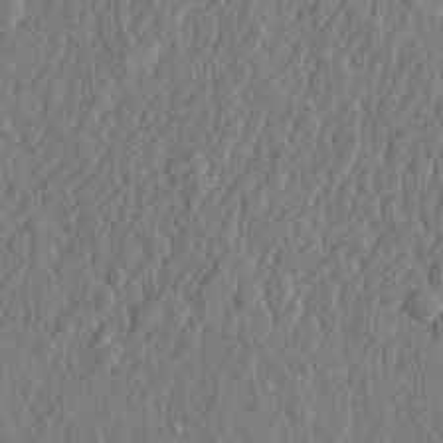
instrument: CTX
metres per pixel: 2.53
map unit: lHvf
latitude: 22.2522
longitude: 143.0675
